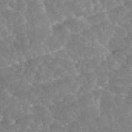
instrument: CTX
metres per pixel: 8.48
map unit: Ave
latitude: 17.6505
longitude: -135.3103
